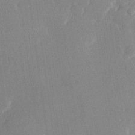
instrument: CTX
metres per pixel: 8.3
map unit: Hve
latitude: 23.7450
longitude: 145.1053
